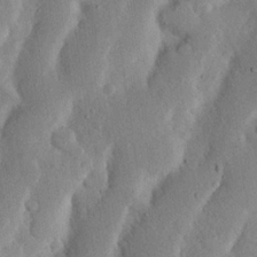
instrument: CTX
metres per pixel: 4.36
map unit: Nhu
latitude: 19.8016
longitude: -75.1403
